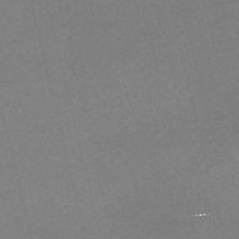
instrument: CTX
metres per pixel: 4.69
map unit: Nve
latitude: -56.8408
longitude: 61.8800
